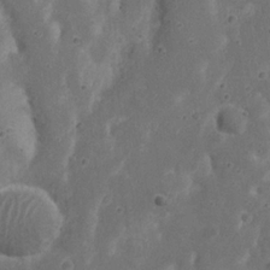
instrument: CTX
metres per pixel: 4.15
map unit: Nhu
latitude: 21.5938
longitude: -71.6505
